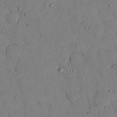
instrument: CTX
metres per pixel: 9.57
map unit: Nhu
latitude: 28.2522
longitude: -71.9528
